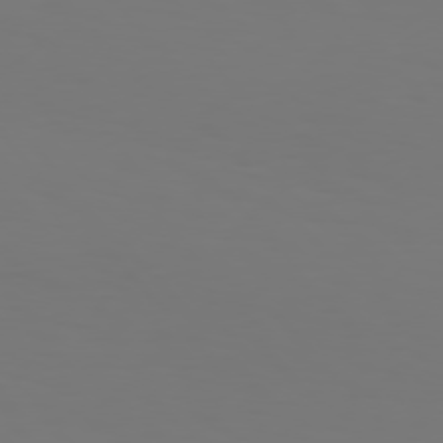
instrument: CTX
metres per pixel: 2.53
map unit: Hpe
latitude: 76.0822
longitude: -133.1592
